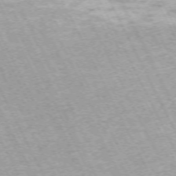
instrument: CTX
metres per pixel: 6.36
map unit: Hpe
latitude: -71.4643
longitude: 11.5966
